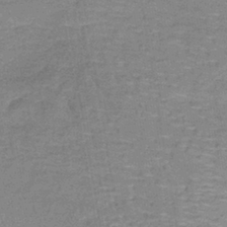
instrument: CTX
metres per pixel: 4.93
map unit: lHb
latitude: -39.3510
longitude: 60.1984
